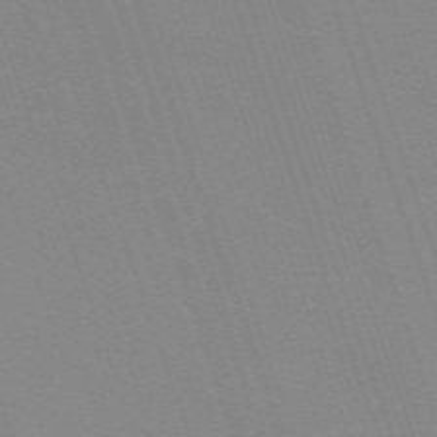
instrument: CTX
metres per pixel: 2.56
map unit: eHh
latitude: -64.5952
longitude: 51.6911
